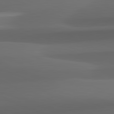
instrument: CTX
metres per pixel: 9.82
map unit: lApd
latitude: 82.1955
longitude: 143.6532
